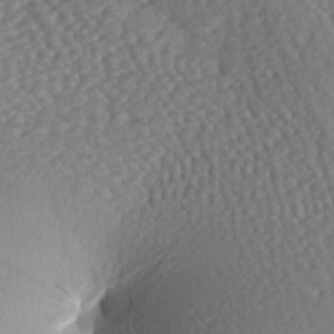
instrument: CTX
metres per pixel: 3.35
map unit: lAa
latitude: -7.0675
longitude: -126.5924
